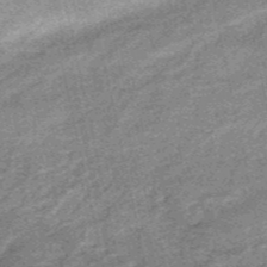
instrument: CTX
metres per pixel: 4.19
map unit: HNb
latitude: -53.1431
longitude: -49.2915
